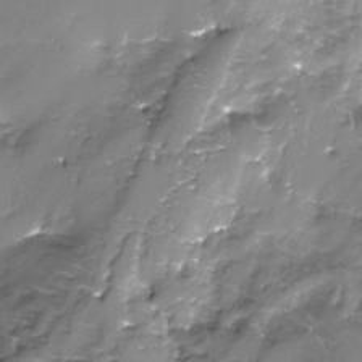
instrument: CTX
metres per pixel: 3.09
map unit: Nhe
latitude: -32.1417
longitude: -93.0836
